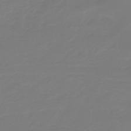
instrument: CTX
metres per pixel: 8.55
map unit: lHb
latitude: -42.4251
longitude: 63.8989
